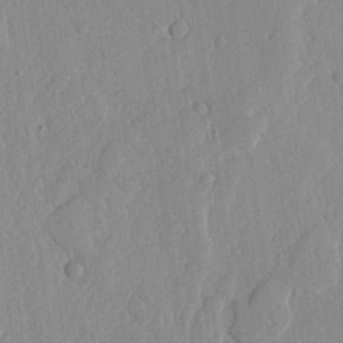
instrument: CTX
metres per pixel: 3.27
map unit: lHvf
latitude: 18.5168
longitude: -115.5371
